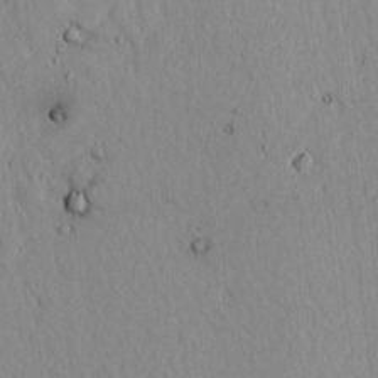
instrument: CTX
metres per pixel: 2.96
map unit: lAvf
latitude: 7.0836
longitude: 168.8974
